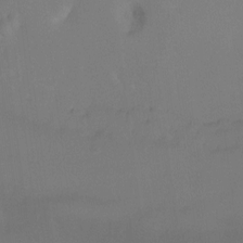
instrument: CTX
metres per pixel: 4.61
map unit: Ht
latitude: 0.1011
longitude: -35.9717
